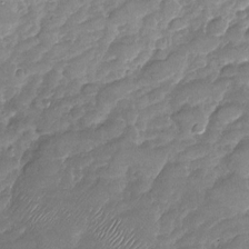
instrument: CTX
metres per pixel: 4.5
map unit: Nhu
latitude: -27.3320
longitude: -62.3090
